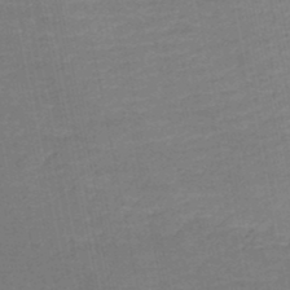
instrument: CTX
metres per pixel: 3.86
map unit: HNb
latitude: -48.3307
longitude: 58.7463
